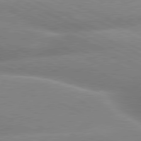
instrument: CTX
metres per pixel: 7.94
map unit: lApd
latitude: 80.2711
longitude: -137.5560
